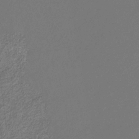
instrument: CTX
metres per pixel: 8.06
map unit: eHb
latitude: -30.6140
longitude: 66.2550
